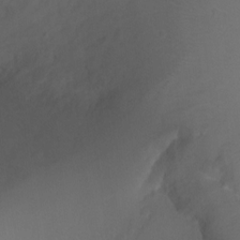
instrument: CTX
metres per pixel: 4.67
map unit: Ht
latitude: -11.3132
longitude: -35.2348
